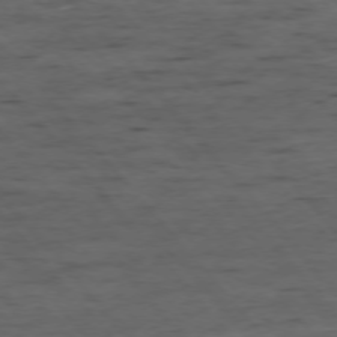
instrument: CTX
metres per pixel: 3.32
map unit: Ap
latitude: -76.1795
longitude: -90.3467
